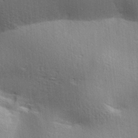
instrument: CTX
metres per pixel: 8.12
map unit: lAa
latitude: 18.2144
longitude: -138.1011
